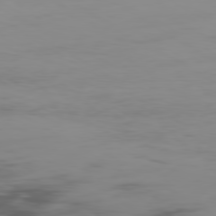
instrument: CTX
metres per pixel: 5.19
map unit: Ap
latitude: -79.6910
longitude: -77.6505
